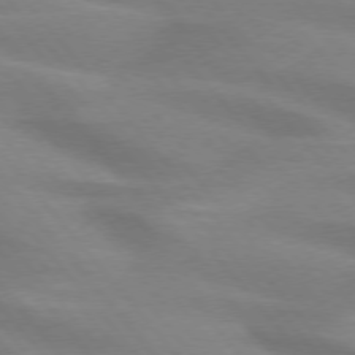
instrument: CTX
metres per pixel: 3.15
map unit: lApd
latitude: 74.8191
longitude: -60.1389
